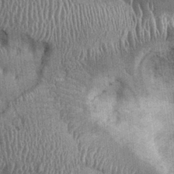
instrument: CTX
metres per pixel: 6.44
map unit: Ht
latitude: -0.5385
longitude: -13.8206
